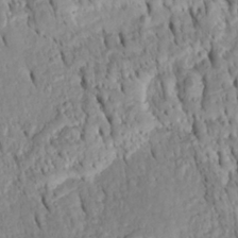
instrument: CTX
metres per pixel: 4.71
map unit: Htu
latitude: -5.1620
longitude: 153.0864
